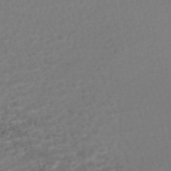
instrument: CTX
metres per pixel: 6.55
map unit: HNhu
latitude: -48.2929
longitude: 100.2550
